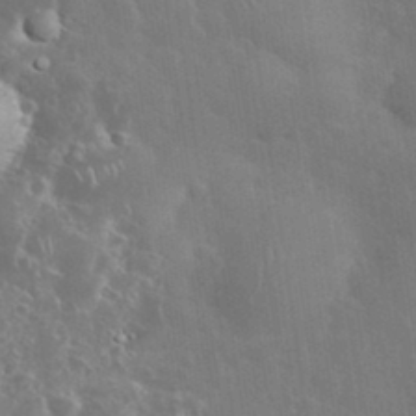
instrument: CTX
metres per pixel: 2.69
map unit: eHh
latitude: 34.8569
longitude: -61.2348
